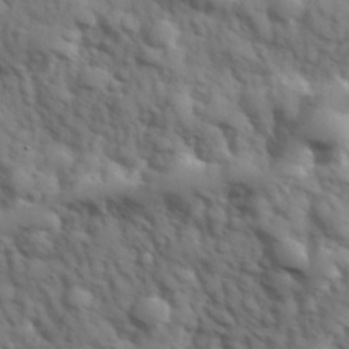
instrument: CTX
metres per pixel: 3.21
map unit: Hve
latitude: 32.1956
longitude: 150.7463
